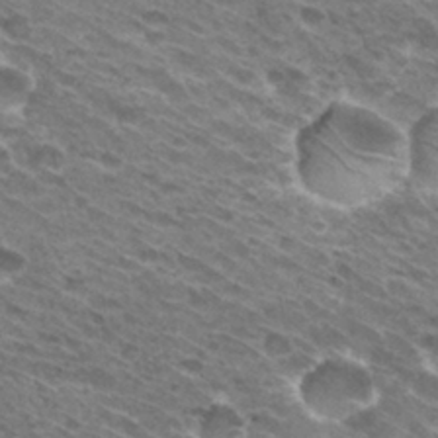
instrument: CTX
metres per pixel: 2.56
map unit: Hto
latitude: 30.7436
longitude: -43.8394
